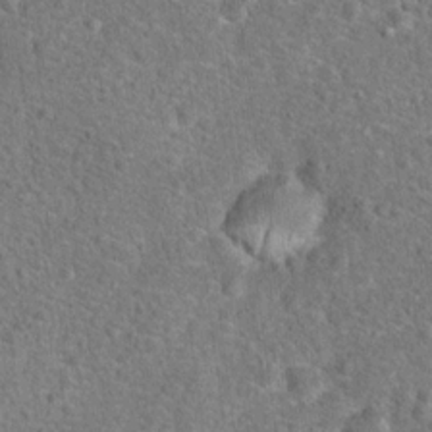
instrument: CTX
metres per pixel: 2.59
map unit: Hto
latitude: 17.9717
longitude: -42.5357
